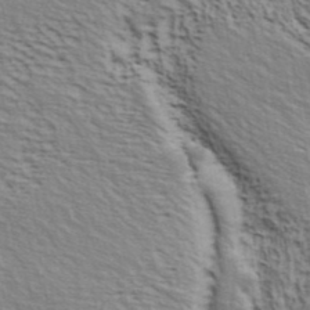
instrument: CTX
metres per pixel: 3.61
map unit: ANa
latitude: 40.7057
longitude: 30.1039
